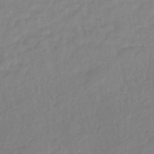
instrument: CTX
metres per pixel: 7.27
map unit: eHb
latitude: -43.2942
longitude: 84.9541
